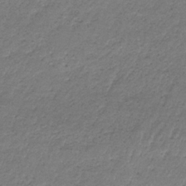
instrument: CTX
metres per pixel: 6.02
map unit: HNb
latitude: -34.1417
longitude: 62.0094
